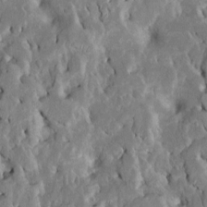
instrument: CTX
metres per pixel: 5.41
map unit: Htu
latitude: -6.6707
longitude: 145.3510
